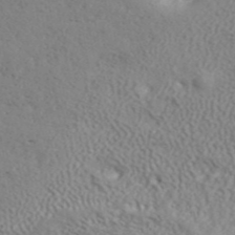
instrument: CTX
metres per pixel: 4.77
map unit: ANa
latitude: 42.5357
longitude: 35.1620
